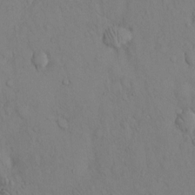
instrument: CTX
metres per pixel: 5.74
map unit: Hto
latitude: 13.4804
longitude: -61.5749
